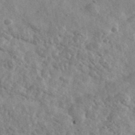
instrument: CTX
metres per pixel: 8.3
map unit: Ave
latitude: 39.6694
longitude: -107.7639
